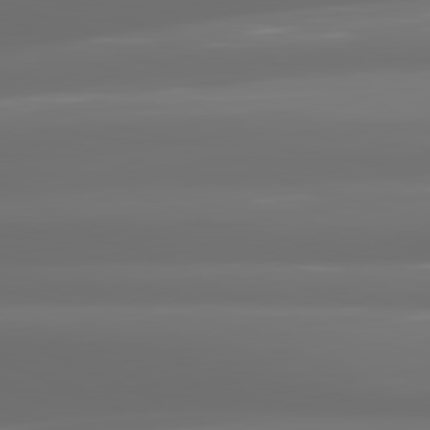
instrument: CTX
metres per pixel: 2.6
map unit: lApd
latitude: 81.1025
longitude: -137.1403
